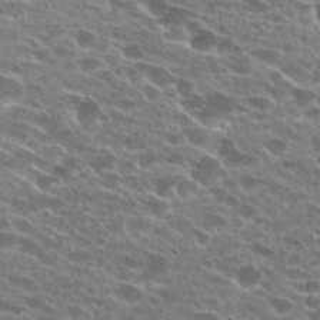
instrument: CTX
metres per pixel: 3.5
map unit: Hto
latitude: 24.5545
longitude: -41.9150
